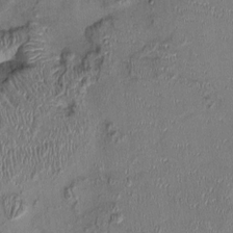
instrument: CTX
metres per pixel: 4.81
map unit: Ht
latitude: -0.9353
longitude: -14.1389
